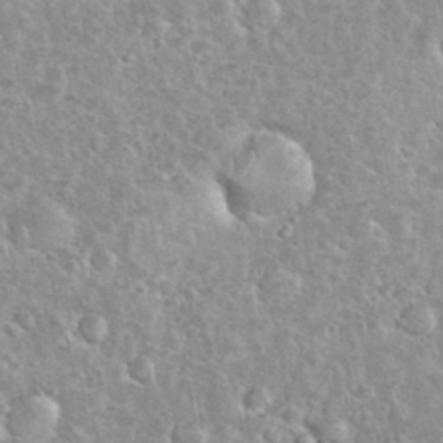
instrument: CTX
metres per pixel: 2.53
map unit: eHh
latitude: 35.5371
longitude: -60.4223
